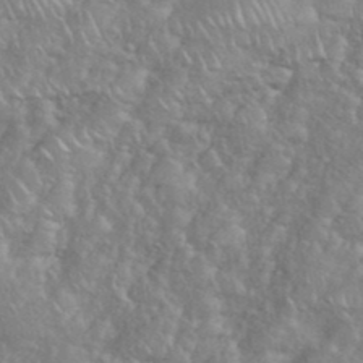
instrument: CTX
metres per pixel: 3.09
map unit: eHh
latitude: 38.4034
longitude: -57.7071
